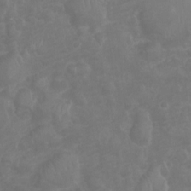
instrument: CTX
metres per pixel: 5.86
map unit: Ht
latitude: -6.1039
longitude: -21.1403
